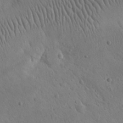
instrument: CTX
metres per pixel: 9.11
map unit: eHh
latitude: 24.3656
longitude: -67.0269
